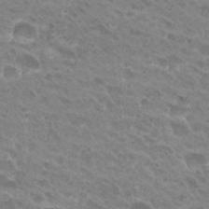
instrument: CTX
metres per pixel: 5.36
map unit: Hto
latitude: 27.3293
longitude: -35.5560
